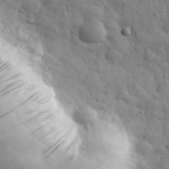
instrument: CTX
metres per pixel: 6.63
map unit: eHh
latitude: 31.5183
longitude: -73.4427
